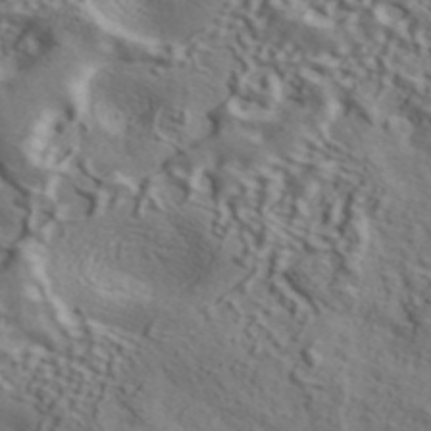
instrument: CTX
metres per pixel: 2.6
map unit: ANa
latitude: 45.2537
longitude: 44.7652
